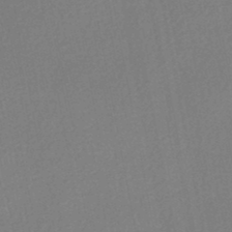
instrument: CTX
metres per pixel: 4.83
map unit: HNhu
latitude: -47.6910
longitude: 102.9353
